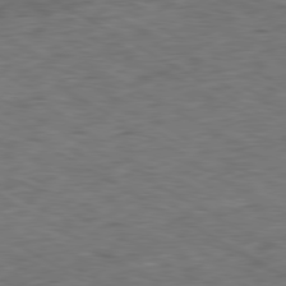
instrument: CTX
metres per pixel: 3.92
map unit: Ap
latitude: -80.5952
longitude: -74.2523
